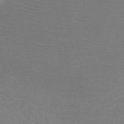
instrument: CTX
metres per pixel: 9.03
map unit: HNb
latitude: -48.7463
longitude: -43.4427
